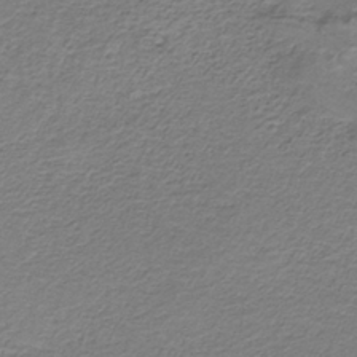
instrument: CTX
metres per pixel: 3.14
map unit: HNb
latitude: -35.1242
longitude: 58.2739
